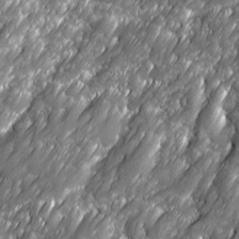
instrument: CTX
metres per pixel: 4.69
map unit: Ave
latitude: 16.5357
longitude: -135.2348
